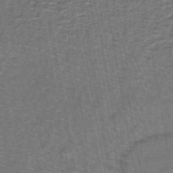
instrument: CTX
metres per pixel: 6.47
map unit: lHb
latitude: -43.4265
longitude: 55.3510
